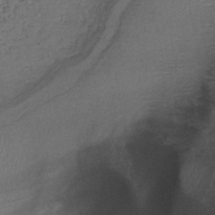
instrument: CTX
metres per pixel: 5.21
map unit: lHb
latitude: -40.5763
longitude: 77.7856
